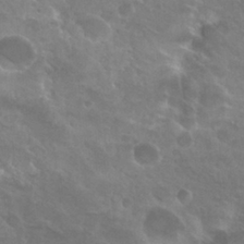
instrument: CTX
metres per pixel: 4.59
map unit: Hto
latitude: 27.4049
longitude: -38.7057
